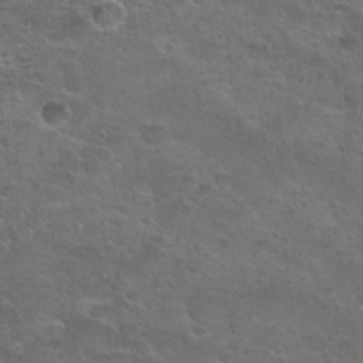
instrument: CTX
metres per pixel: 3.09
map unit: Nhu
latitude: 25.7827
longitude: -50.5734
